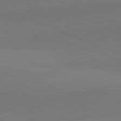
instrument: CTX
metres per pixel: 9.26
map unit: lApd
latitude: 82.1388
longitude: 138.7463
